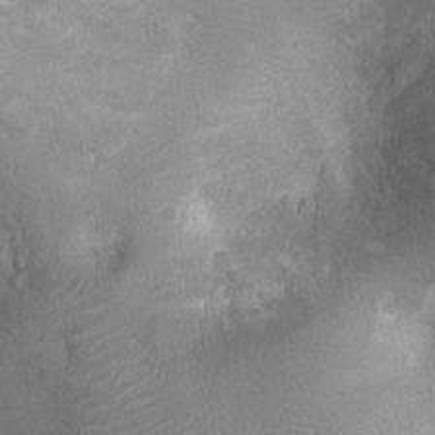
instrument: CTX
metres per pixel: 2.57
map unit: Ht
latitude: -3.2187
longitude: -15.9717
